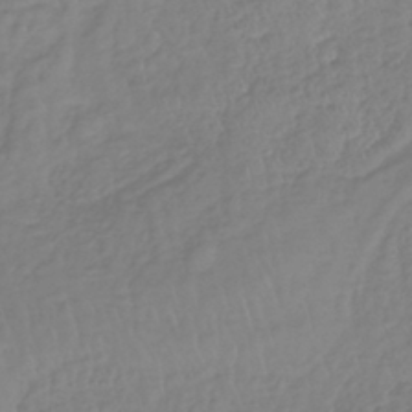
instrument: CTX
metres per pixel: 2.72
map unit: lHb
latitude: -36.6140
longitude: 69.6910
